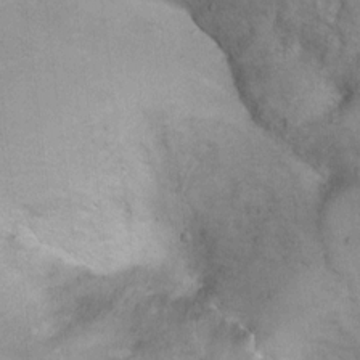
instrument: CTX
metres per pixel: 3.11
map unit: Ht
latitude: 6.2900
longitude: -36.8002
